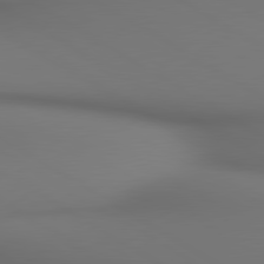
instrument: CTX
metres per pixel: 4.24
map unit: lApd
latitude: 80.4979
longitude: 137.7855
